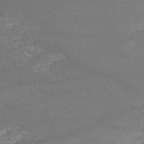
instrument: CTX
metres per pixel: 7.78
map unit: HNb
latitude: -54.1417
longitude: -35.9906
